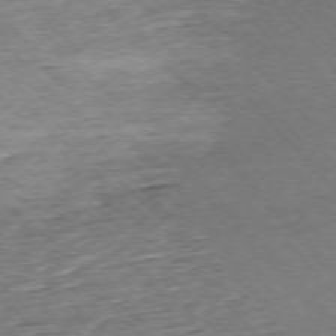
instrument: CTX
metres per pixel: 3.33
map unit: Ap
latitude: -76.9164
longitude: -86.7057
